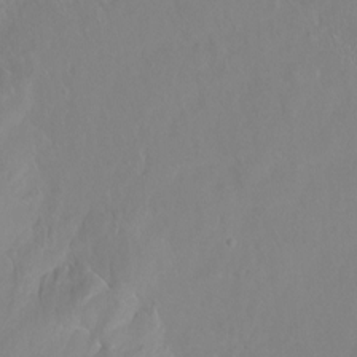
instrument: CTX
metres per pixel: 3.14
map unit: Ht
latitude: -15.4833
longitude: -44.0633
